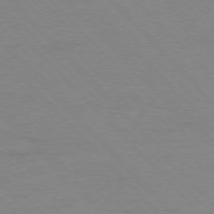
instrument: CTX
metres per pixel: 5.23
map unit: Ap
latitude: -77.7100
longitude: -87.8016
